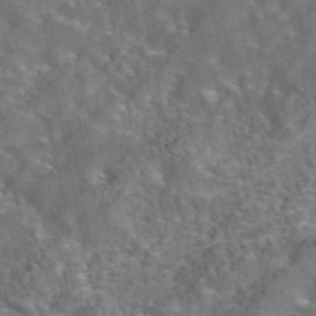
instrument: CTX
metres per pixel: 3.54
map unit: eAb
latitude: 43.8017
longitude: 108.1984
